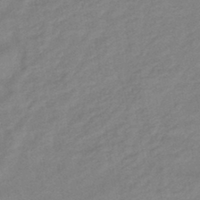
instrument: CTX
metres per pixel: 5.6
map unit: eHb
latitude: -41.3132
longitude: 82.7463
